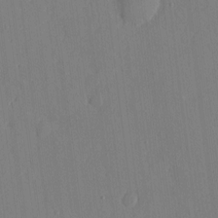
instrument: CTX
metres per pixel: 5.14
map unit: eHh
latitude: 5.7450
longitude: -72.9325
